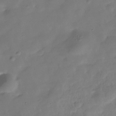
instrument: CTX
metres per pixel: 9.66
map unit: Hve
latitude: -30.5951
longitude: 92.2362
